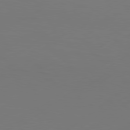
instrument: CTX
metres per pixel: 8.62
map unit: Hpe
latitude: 78.6491
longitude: -129.1970
